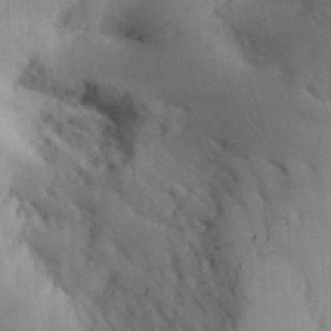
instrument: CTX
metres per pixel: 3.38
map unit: Aa
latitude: 30.3657
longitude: -142.5924
